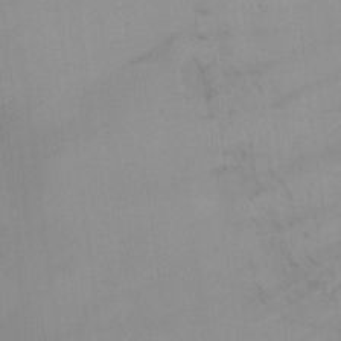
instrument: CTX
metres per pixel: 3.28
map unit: Ht
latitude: -16.6519
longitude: -49.1970
